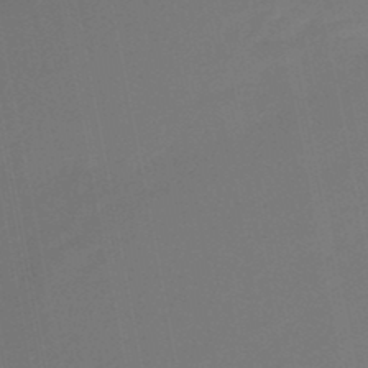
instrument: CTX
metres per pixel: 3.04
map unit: eHb
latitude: -45.9178
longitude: 87.7478
